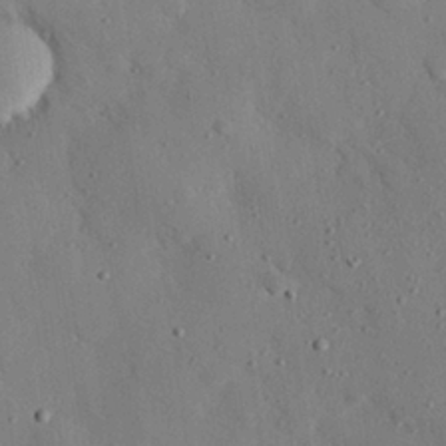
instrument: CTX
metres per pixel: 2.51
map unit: eHh
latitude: 26.2145
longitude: -77.4615
